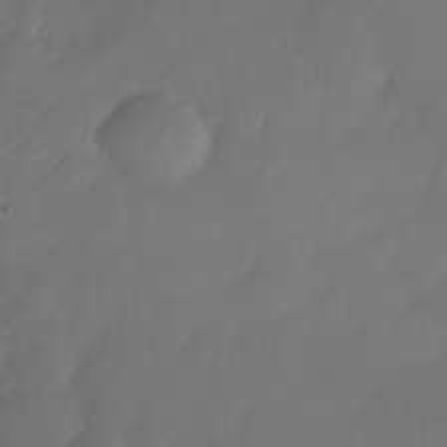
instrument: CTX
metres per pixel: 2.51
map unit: Nhe
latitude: -33.6722
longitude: -145.3670
